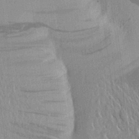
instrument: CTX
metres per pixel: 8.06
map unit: Aa
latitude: 25.1214
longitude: -149.1403
